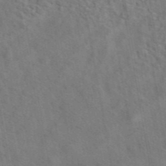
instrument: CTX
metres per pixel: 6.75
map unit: eAb
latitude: 42.8380
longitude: 109.2754
